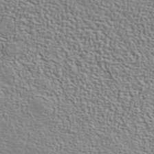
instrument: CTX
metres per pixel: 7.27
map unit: ANa
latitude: 40.6490
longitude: 29.4832
